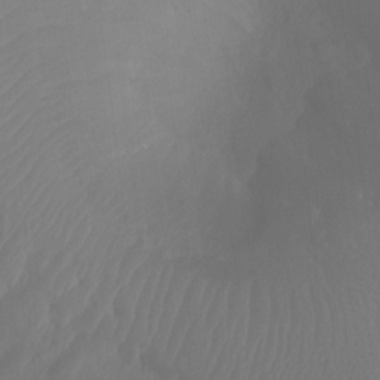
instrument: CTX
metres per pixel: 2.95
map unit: Ht
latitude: -6.9919
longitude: -20.1011
